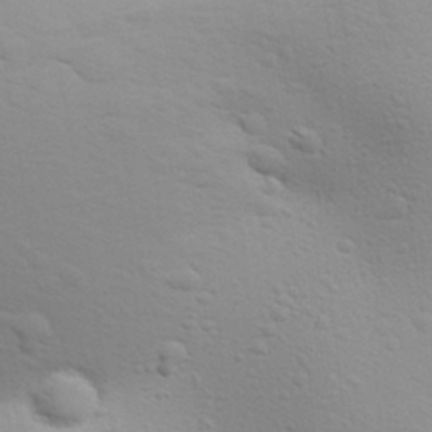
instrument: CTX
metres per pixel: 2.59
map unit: Aa
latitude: 29.8961
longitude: -139.4993
